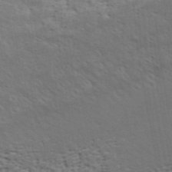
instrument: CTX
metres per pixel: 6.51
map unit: ANa
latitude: 41.0080
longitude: 30.0850
